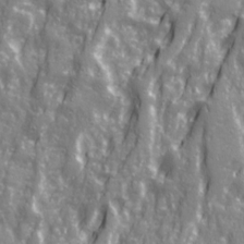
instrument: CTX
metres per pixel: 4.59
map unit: Ave
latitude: 21.5749
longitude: -133.1592
